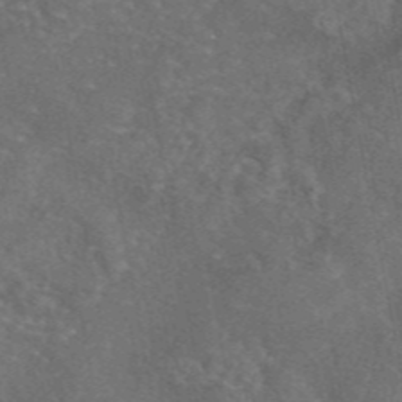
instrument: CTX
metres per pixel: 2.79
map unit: eAb
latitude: 45.8205
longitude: 108.8597
